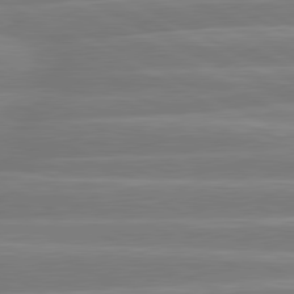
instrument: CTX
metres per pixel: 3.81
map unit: lApd
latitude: 81.0080
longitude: -134.4412
